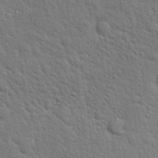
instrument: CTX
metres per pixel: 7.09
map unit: Hto
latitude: 19.6127
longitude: -52.0822
